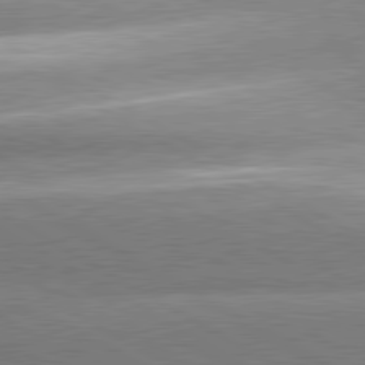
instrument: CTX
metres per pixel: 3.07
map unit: lApd
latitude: 80.6490
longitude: -155.0647
